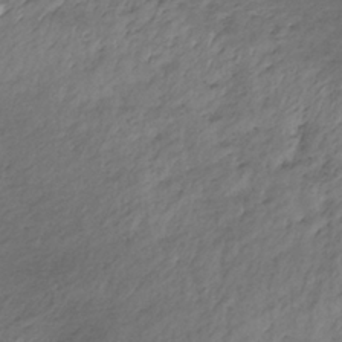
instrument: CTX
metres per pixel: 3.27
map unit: lHb
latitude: -34.5574
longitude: 67.9745
